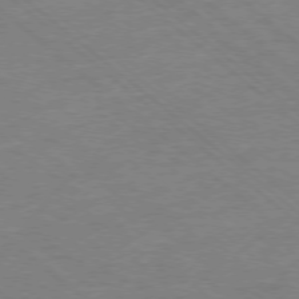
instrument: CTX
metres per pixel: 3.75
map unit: Ap
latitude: -77.7478
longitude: -83.5938
